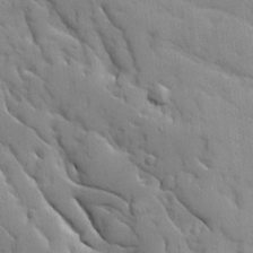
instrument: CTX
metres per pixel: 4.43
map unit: Ave
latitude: 9.1214
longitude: -102.7813
